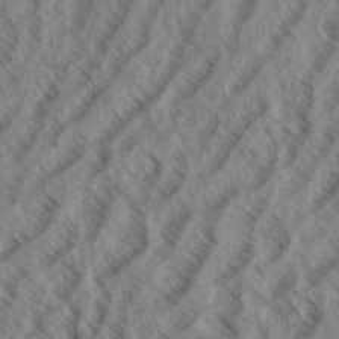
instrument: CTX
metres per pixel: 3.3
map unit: eHh
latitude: 33.9717
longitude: -139.9906
